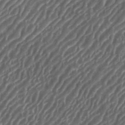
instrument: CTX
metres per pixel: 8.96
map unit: eHh
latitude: 35.8772
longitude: -134.4223
